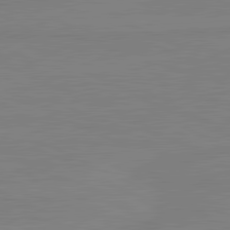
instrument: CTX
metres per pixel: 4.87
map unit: lApd
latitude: 81.4804
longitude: -177.0080
